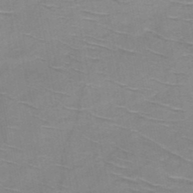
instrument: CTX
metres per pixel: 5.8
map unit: HNb
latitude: -47.9178
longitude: -48.2334
